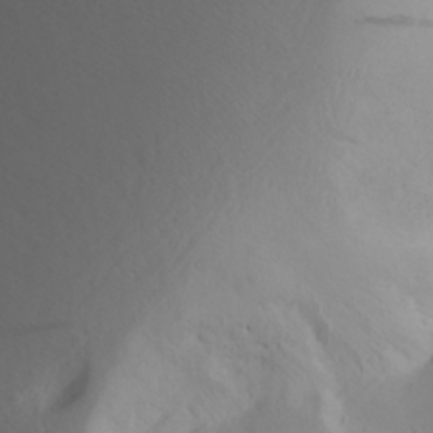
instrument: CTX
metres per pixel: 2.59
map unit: Aa
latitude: 27.5749
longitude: -146.8191
